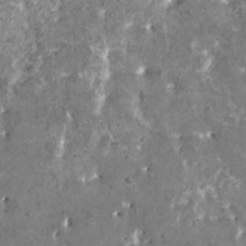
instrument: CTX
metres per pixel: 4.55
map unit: HNhu
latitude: 2.8758
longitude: 6.5007
